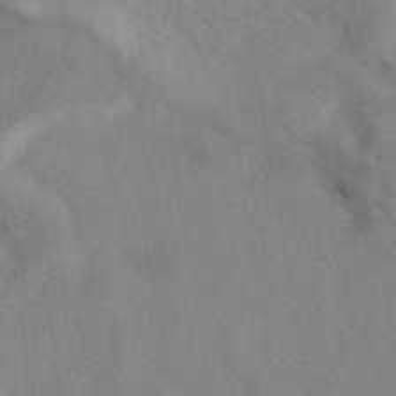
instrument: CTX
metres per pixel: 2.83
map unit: eAb
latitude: 41.0080
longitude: 108.2739
